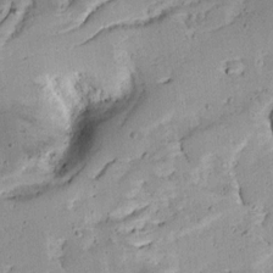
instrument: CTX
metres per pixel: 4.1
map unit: Ave
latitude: 12.8947
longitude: -138.4223
